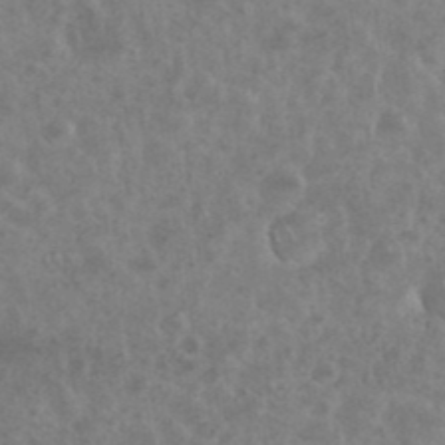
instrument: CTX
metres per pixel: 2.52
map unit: eHh
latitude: 34.8002
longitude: -62.2901
